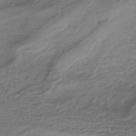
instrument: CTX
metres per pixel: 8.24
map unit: HNhu
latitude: -43.3131
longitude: 103.1620
